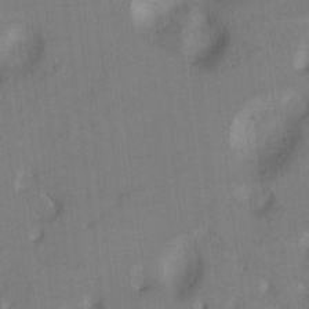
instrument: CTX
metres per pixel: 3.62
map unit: Ht
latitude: 7.7639
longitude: -30.1578
